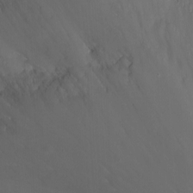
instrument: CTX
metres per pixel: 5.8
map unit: Nhu
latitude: -11.8045
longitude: -47.5560
